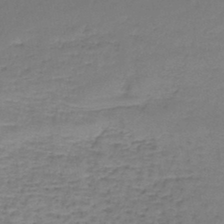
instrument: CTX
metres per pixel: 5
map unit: lHb
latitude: -43.6343
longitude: 58.5384
